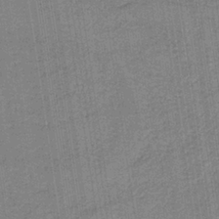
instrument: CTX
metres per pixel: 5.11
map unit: HNb
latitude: -37.0675
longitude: 51.7666
